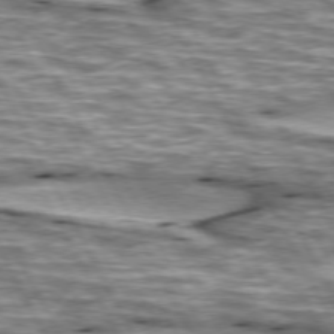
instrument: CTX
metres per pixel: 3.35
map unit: lApd
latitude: 74.4601
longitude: -55.2348
